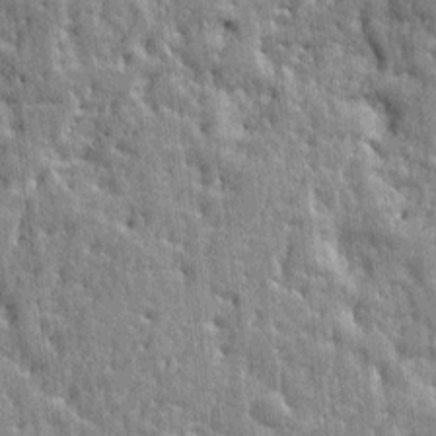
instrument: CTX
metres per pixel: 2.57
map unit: Ht
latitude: 10.8380
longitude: -77.4426
